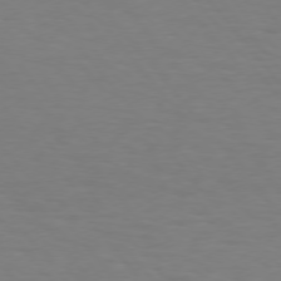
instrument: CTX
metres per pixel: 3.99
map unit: Hpe
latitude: 75.1781
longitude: -132.0255
